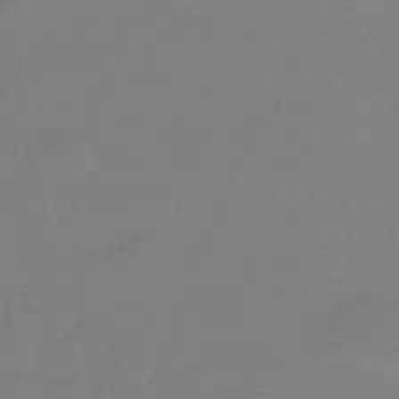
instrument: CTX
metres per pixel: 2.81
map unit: eHb
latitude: -46.1983
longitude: 86.4251
